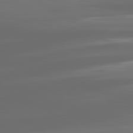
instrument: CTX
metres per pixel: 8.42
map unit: lApd
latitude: 80.6301
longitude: -137.6127
